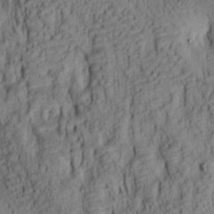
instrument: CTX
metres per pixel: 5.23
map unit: lAa
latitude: 6.4412
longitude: -114.8568
